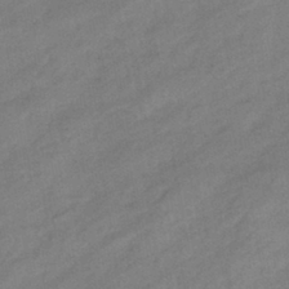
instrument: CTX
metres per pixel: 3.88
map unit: eHb
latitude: -40.4629
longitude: 83.7477
